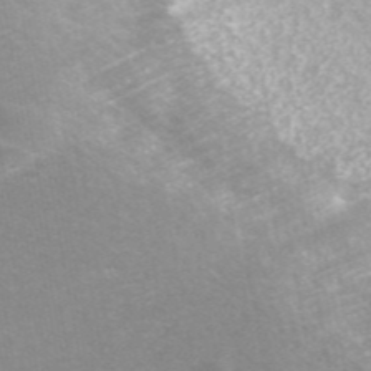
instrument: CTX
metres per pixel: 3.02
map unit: ANa
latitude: 44.5168
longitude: 23.6911
